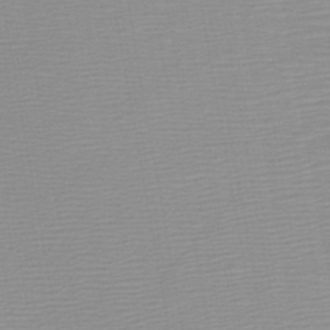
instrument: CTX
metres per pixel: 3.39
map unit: HNb
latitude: -45.6533
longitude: -43.8017
